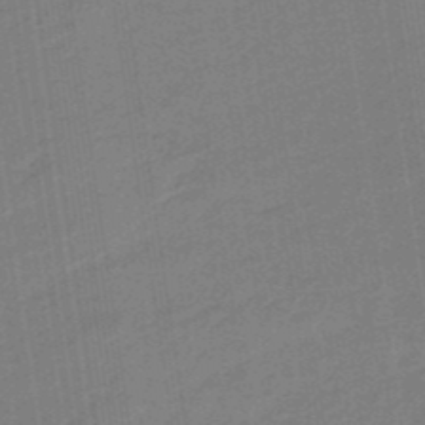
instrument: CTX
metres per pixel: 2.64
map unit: eHb
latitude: -46.4251
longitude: 87.5588
